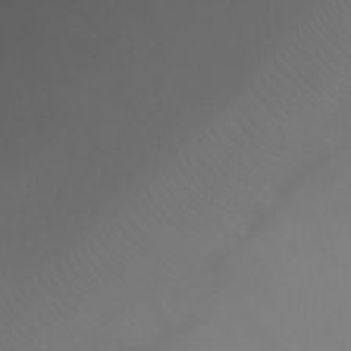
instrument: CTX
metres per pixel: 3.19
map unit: Ht
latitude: -7.2943
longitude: -31.8962
